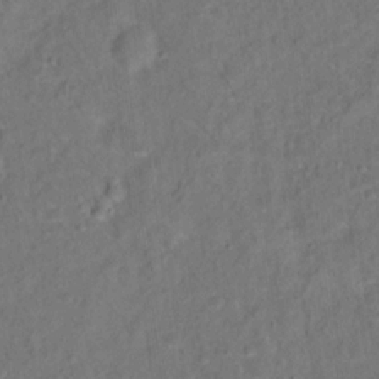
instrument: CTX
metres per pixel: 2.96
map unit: Ht
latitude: 14.9136
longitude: -37.3860
